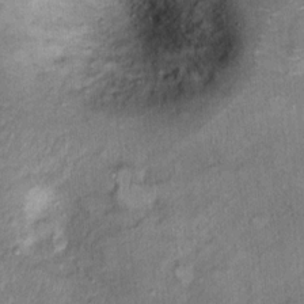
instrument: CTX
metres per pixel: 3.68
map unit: Ht
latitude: 9.6883
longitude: -37.8772
